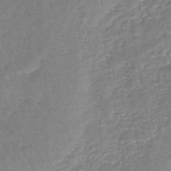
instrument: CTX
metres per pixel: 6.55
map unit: lHb
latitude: -45.1809
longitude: 77.8989
